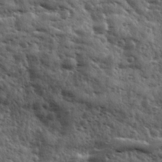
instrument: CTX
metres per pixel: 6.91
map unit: Ave
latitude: 11.4993
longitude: -103.0269
